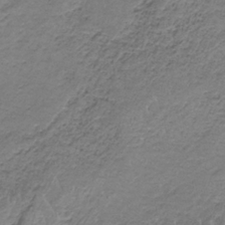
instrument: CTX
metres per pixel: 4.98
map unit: HNb
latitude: -34.6707
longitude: 58.4062
